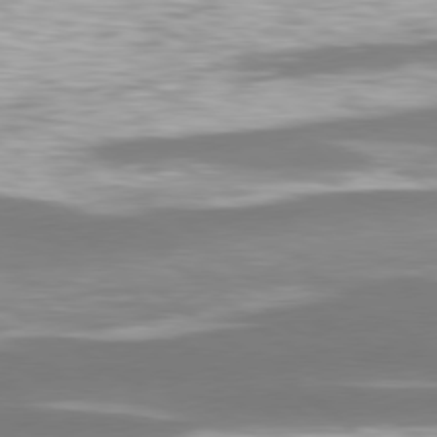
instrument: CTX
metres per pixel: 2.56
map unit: lApd
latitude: 78.9892
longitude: -47.5183
